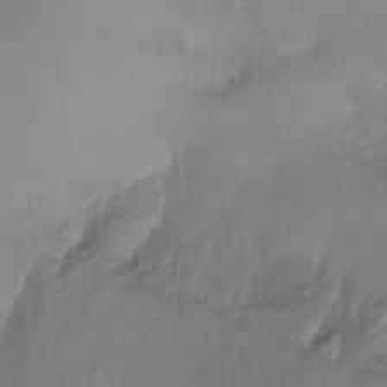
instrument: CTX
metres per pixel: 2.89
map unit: Nhu
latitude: -16.9542
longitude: -48.1767
